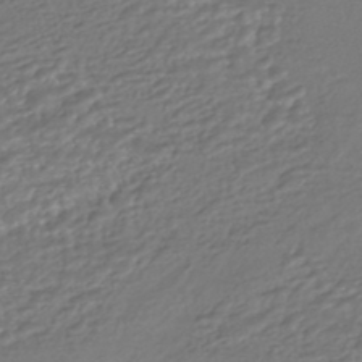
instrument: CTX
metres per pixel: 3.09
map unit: HNhu
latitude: -44.5007
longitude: 95.4454
